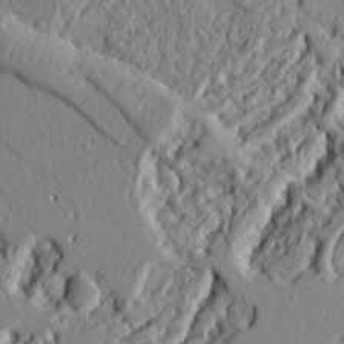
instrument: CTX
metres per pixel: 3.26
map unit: Ht
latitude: 7.0836
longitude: -77.9717
